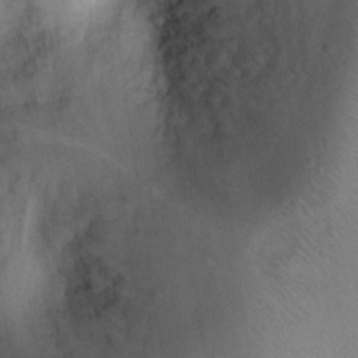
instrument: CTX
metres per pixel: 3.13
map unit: Ht
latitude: 4.3845
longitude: -29.5560
